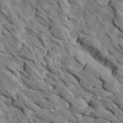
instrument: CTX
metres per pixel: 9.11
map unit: Htu
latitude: 1.2726
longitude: 142.8408
